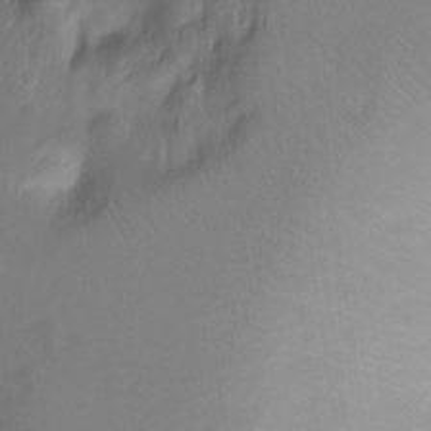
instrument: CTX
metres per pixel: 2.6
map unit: Hto
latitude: -10.9164
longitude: -40.1955
